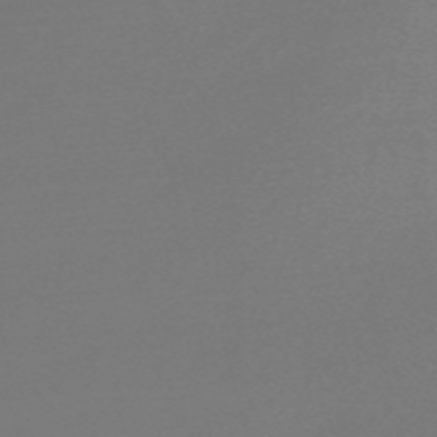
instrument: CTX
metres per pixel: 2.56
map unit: Nve
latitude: -57.2376
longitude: 62.7085
